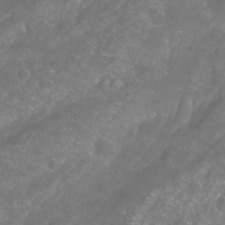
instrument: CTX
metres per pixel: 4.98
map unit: Aa
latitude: -9.2565
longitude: -72.1578
